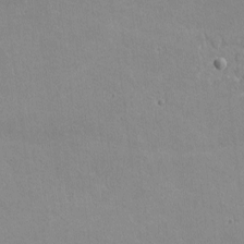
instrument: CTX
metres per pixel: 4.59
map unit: lHvf
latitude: -10.7652
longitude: -101.9528
